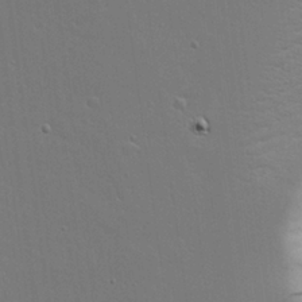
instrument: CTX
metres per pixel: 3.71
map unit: Aa
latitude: 19.2159
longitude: -126.4601
